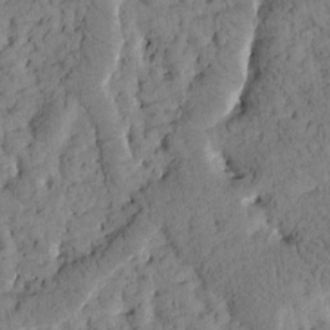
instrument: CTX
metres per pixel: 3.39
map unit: Htu
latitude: -3.6343
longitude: 173.9178
